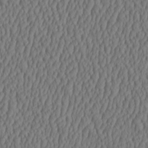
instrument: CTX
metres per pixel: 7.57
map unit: HNhu
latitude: -2.9730
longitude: 13.2565
